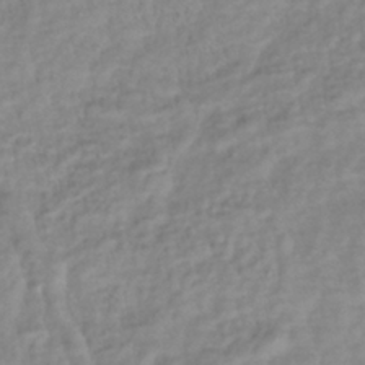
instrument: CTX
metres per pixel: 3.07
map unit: lHb
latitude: -40.0472
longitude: 71.3699
